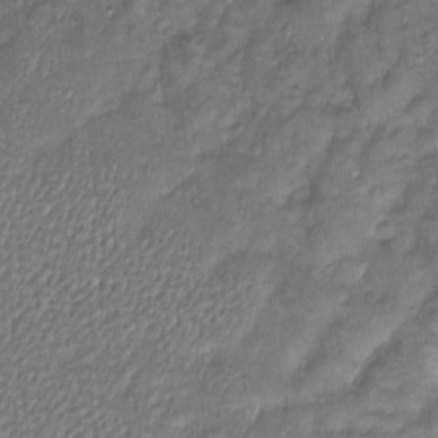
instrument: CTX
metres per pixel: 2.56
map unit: Htu
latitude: -6.5007
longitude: 159.1809
